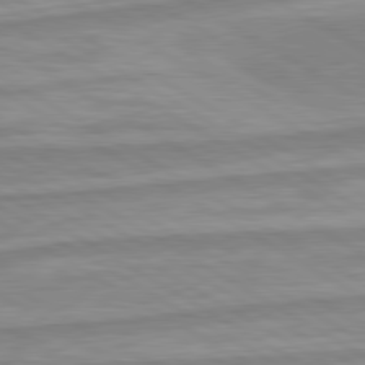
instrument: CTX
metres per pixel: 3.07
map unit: lApd
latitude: 80.2522
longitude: -172.8569
